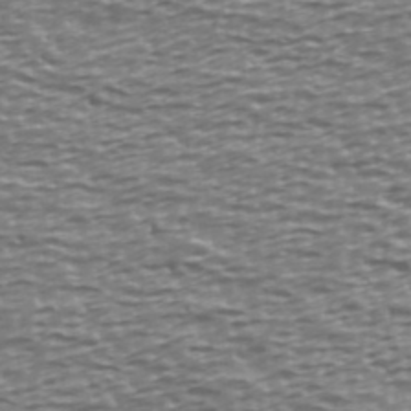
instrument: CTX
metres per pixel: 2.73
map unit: Ave
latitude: 40.4034
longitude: -113.0080
